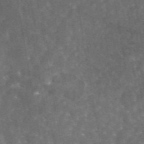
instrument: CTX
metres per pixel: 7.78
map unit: eAb
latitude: 45.1214
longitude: 123.0109
